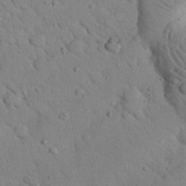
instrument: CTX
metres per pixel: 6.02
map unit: Nhu
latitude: 22.8947
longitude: -75.3671
